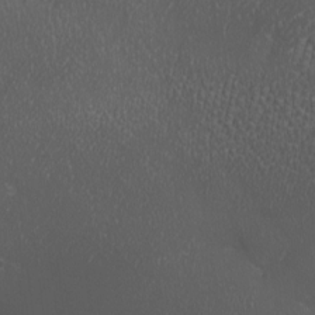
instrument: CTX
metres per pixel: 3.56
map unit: eHh
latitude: -3.7477
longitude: 19.2754
